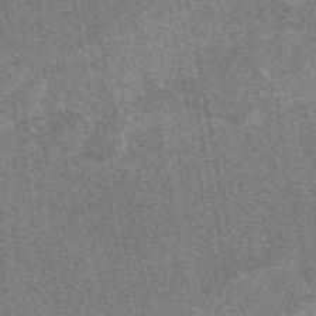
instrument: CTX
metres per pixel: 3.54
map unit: eAb
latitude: 48.1200
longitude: 116.8407
